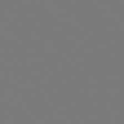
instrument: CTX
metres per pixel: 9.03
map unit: Hpe
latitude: 78.3468
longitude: -163.9906
